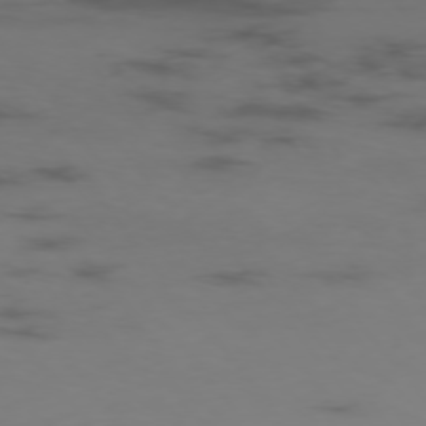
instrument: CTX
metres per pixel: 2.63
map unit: Hpe
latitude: -75.7856
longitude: -19.9528
